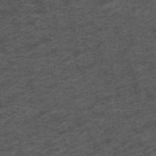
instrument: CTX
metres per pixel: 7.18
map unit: ANa
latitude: 39.3859
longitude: 22.9353
